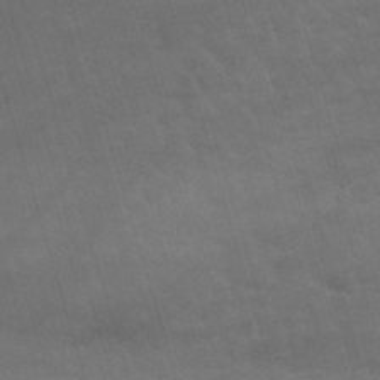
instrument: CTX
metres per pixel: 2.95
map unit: lHb
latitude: -44.5574
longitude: 77.7667
